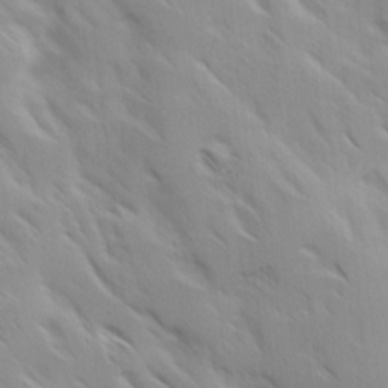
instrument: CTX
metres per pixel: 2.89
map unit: Ave
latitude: 9.0270
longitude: -103.9339
